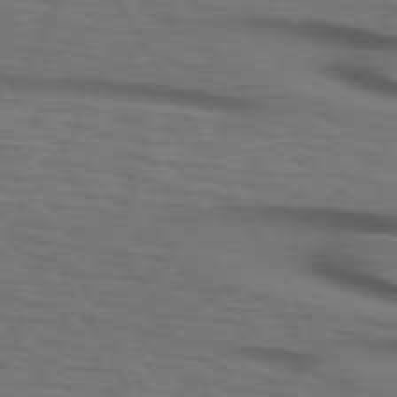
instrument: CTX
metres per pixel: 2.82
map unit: lApd
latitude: 73.1781
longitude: -73.4427
